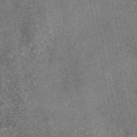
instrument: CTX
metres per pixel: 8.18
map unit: eAb
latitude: 47.6505
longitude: 106.4251
